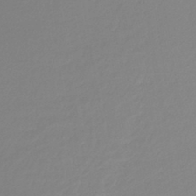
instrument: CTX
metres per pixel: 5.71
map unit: lHb
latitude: -44.3684
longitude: 61.3699
